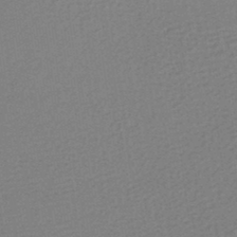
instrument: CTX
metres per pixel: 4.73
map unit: lHb
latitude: -37.6532
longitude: 60.7274
